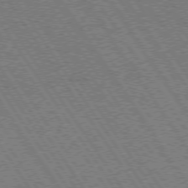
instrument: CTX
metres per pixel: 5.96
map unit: Hpe
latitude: 73.6316
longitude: -141.5182
